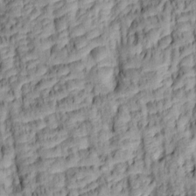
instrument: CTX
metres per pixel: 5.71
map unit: lAa
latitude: 6.3089
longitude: -115.8205
